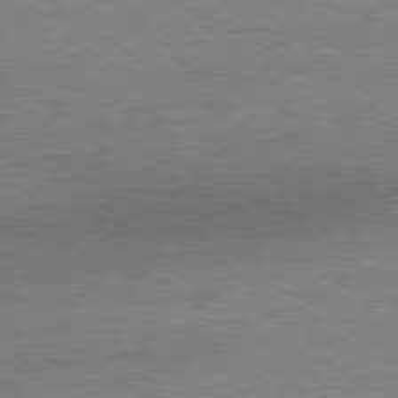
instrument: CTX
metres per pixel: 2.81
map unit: Ap
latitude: -80.9353
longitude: -85.3104
